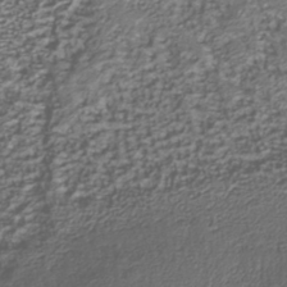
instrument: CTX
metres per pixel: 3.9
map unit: Nhu
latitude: -38.9920
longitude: -82.5734
